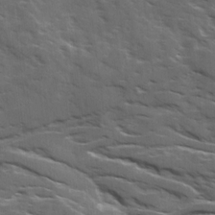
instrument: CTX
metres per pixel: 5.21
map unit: Ave
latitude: 18.2144
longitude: -130.6680
